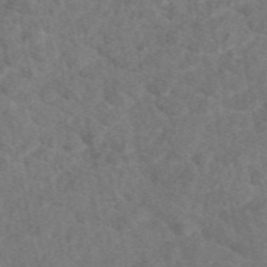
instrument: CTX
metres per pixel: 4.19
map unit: eAb
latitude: 48.6113
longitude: 106.8786
